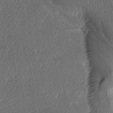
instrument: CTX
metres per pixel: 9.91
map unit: Ave
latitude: 9.0648
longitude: -106.7624
